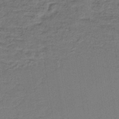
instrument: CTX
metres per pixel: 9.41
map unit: lHb
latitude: -38.5763
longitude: 57.5588
